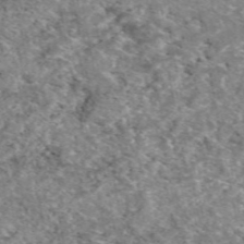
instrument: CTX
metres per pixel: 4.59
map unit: eAb
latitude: 49.3860
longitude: 110.1794
